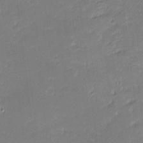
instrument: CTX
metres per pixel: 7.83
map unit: eHh
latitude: -1.8045
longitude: -83.3481
